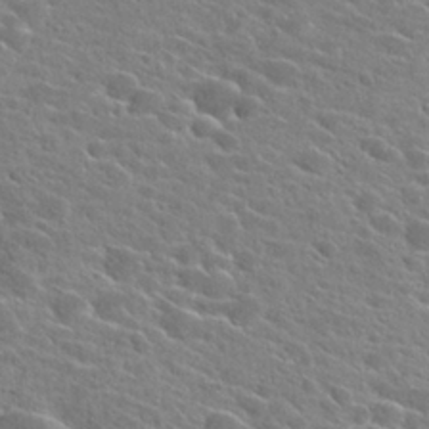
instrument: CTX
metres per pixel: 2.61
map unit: Hto
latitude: 25.6316
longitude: -42.5735
